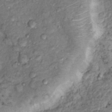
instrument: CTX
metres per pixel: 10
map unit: Hto
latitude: 14.5546
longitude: -30.1200
